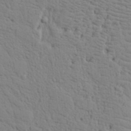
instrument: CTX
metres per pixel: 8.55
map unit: Aa
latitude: 17.6316
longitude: -143.3860
